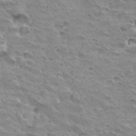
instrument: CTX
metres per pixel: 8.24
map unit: Hto
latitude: 31.8773
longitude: -40.5167
